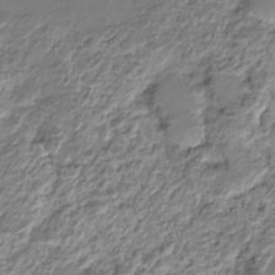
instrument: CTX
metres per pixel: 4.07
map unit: HNhu
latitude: -21.8989
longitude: 84.7274
